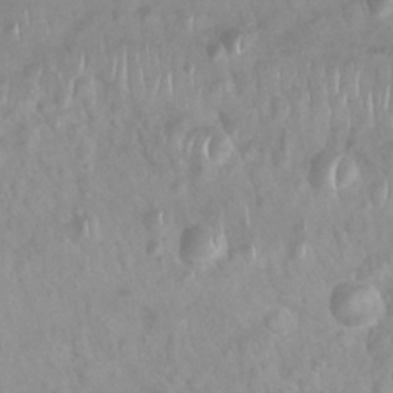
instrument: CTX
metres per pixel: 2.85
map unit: Nhu
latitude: 27.0270
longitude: -62.7436
